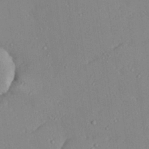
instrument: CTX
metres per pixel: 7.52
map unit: Hve
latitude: 26.2712
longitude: -92.1200
